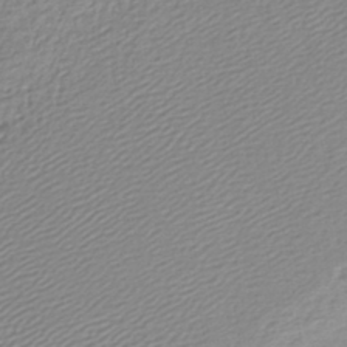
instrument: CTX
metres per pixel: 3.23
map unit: lHb
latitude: -42.6896
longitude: 72.3684
